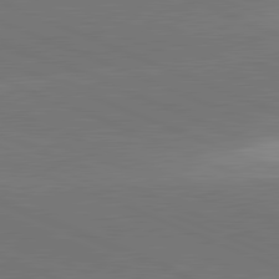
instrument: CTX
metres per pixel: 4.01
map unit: lApd
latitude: 81.9717
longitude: -155.7450
